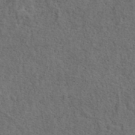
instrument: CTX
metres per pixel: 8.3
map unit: ANa
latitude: 39.4993
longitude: 22.6141
